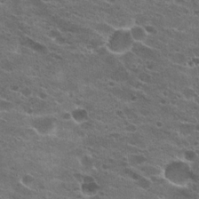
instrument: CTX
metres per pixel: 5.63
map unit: Hto
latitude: 22.0822
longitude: -42.2523
